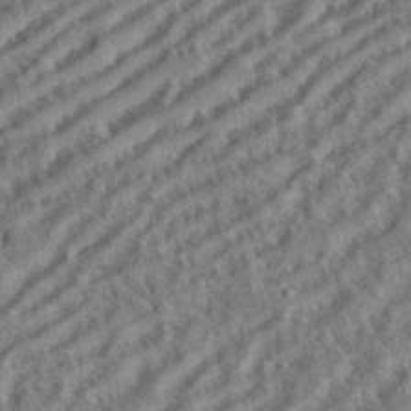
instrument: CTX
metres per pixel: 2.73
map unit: eHh
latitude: 36.3845
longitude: -133.9906
